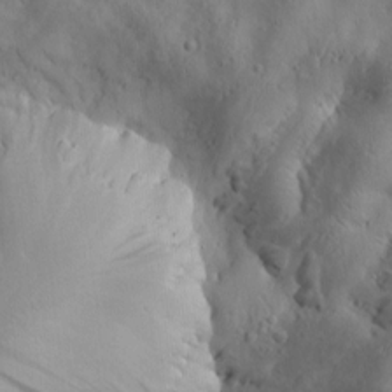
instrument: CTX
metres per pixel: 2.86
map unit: Htu
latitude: 0.1389
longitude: 175.1431
